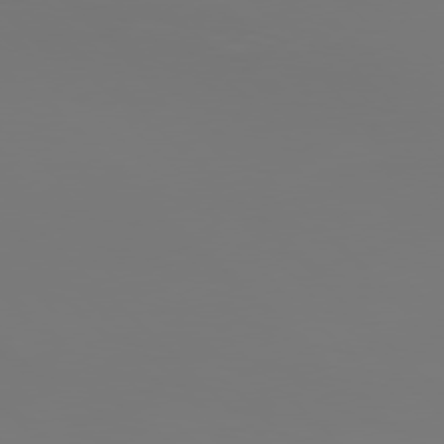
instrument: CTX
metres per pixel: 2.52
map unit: Hpe
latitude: 77.5371
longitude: -133.9339
